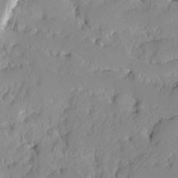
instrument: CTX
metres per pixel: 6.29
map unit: Ave
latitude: -9.7478
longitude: -117.1025
